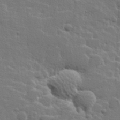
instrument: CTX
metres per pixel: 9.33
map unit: Hve
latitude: 25.6127
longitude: 144.6330
